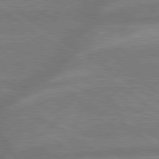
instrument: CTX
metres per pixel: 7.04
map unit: lApd
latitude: 79.5371
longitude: -164.7624
